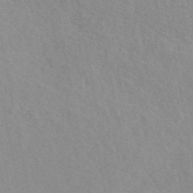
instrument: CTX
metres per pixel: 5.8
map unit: eAb
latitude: 48.5735
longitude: 120.1794
